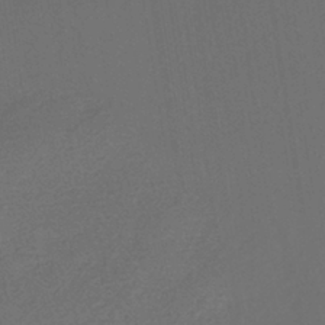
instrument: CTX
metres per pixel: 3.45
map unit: ANa
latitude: -39.6533
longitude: 95.7855
